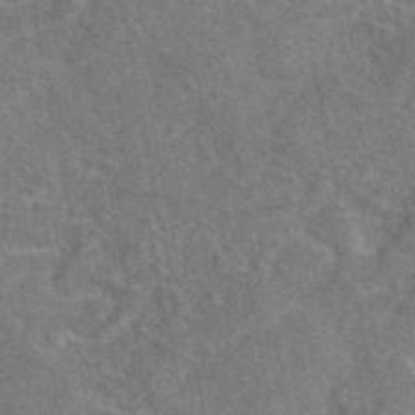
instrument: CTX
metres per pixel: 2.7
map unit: eAb
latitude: 45.3859
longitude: 108.9731
